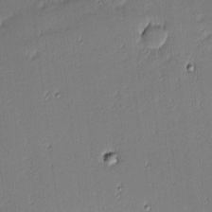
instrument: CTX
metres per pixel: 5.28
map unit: eHh
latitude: -2.9163
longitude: -83.0080
